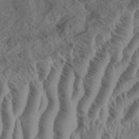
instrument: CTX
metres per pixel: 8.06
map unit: eHh
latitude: 37.1970
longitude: -136.1578
